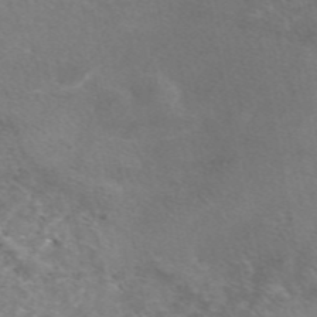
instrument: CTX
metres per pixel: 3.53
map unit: eAb
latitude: 46.6113
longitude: 117.4832
